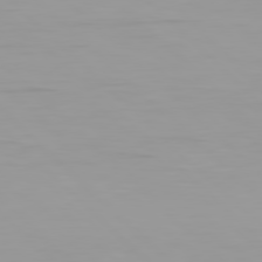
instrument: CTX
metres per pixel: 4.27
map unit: Hpe
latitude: 77.6882
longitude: -173.1214
